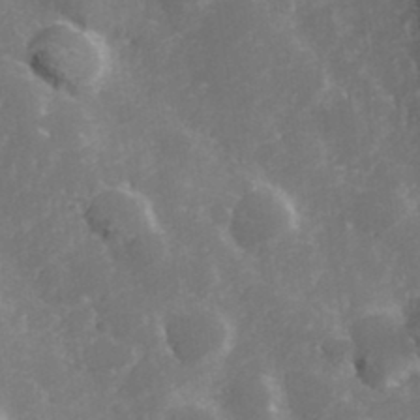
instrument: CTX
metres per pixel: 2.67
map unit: Hve
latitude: 33.1592
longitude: 149.5210
